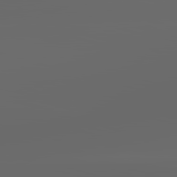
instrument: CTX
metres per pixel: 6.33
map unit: lApd
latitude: 83.6127
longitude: -127.9528
